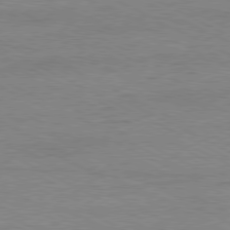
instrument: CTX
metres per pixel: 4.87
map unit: Ap
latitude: -80.8219
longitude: -85.6883
